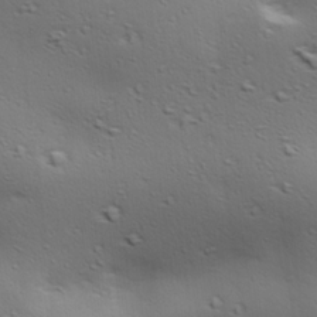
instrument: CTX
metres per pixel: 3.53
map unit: lAa
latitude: 18.5545
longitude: -138.2711
